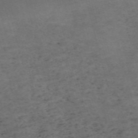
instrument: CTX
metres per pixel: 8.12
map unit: Nve
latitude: -59.0297
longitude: 59.9745
